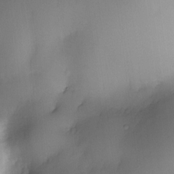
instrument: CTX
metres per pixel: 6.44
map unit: eHh
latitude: -22.9542
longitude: 15.1809
